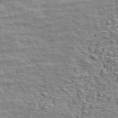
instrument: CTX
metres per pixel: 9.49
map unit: ANa
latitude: 45.3104
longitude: -84.8002
